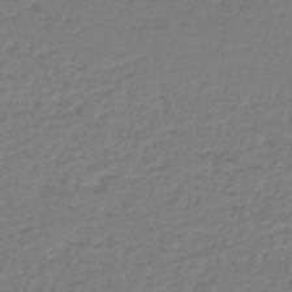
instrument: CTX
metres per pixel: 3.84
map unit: lHb
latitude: -43.7855
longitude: 70.1417
